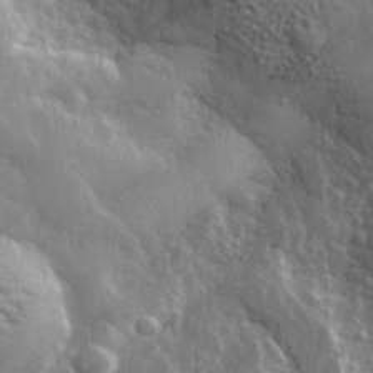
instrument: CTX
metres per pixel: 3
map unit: lHvf
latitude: 33.5749
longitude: -86.5734
